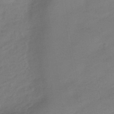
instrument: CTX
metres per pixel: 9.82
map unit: eHb
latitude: -41.3887
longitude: 84.6896
